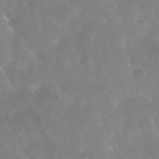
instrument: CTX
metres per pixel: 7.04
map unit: Nhu
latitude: 27.9906
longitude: -63.4805
